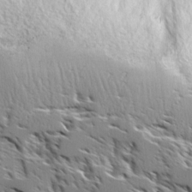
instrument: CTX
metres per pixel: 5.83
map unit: Ave
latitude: 17.1214
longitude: -129.8961
